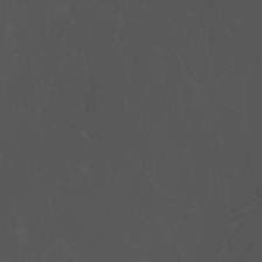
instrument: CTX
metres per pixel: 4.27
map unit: HNhu
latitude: 6.2334
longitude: 14.0850
